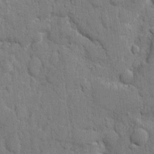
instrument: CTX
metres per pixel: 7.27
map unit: eHh
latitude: 8.8380
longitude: -67.5938
